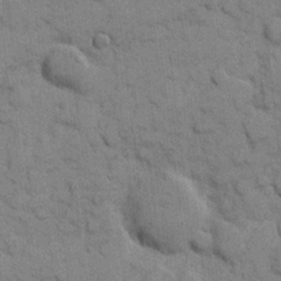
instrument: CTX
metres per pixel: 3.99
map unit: eHh
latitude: 8.1200
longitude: -65.2348
